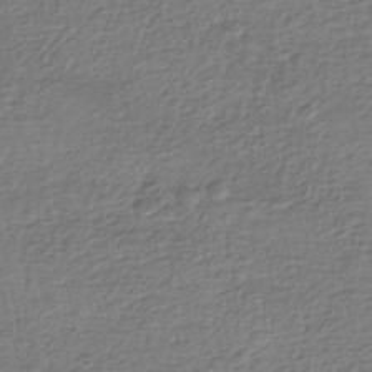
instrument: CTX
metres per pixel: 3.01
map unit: HNhu
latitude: -42.7463
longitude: 98.5763
